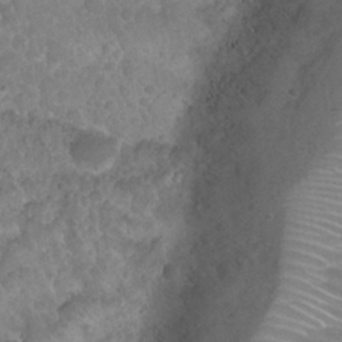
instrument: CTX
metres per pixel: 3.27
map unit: Nhu
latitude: 26.5735
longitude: -53.8395
